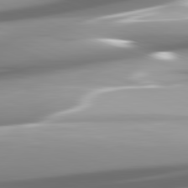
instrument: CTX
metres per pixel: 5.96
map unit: lApd
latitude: 82.3089
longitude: -147.6316
